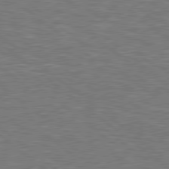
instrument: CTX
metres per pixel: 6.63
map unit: Hpe
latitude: 78.8758
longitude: -170.5168
